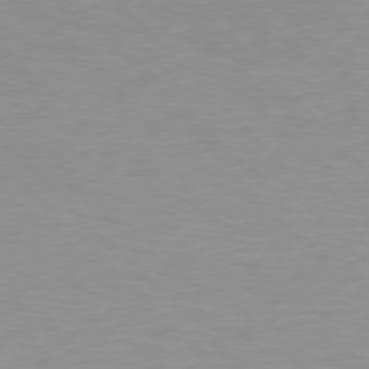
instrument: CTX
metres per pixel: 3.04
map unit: Hpe
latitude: 77.4237
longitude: -160.3656
